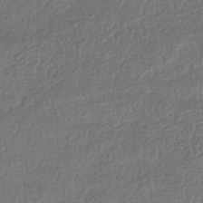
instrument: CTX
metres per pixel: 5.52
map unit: HNhu
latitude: -41.9745
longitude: 98.2172
